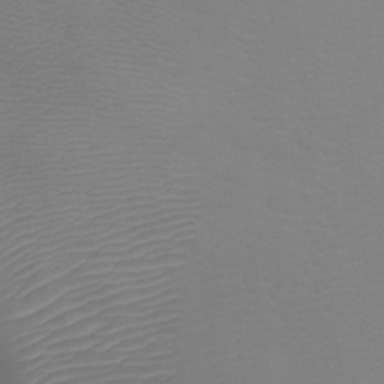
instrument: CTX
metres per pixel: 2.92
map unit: Ht
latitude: -1.6155
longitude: -18.3845
